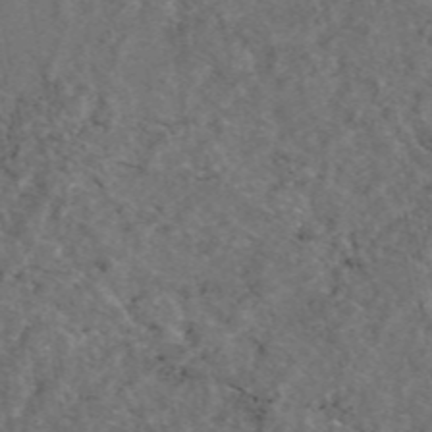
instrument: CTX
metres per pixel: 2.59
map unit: eAb
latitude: 47.1970
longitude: 112.2173
